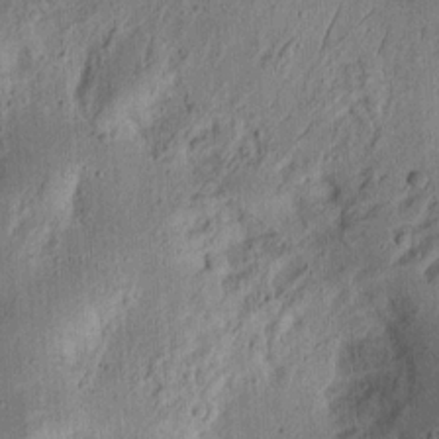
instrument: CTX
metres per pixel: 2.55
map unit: Ht
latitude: 13.8206
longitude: -74.2523
